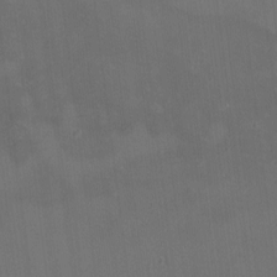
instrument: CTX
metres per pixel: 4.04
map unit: Nhu
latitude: 0.0633
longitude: -77.2537
